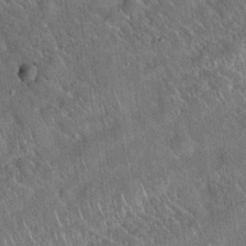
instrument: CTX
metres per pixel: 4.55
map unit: Hto
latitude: 19.8016
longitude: -52.4601
